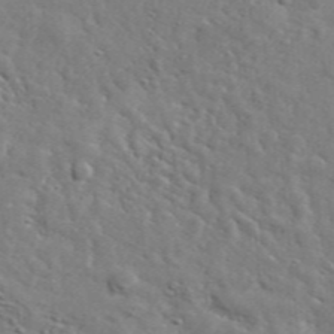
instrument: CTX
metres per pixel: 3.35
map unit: lHvf
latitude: 36.2145
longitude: -86.6679
